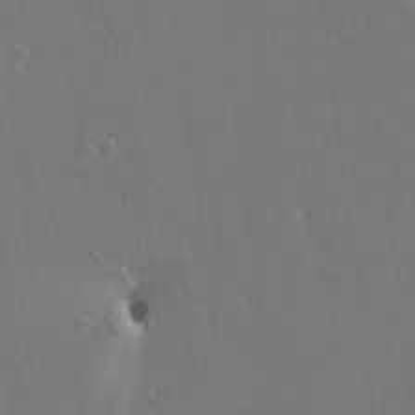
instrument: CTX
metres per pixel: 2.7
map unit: HNhu
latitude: 4.5357
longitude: 4.1039
